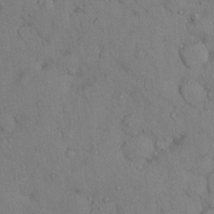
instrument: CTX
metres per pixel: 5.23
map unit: Nhu
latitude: 28.4601
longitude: -71.0458
